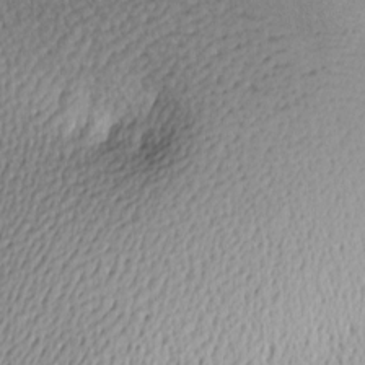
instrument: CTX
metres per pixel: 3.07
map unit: Htu
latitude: -0.3496
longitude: -175.5560
